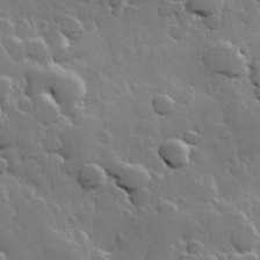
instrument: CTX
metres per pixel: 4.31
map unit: Hve
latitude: 23.2348
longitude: 149.0487
